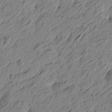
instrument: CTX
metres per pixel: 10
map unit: Htu
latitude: -5.4265
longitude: -179.5749
